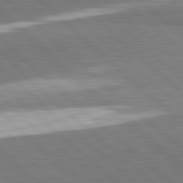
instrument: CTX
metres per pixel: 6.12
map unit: lApd
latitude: 82.2144
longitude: 162.4629
